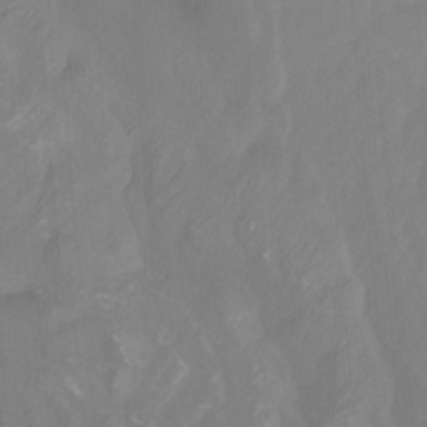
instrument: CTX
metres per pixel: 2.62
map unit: Ht
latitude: -4.3873
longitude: -62.8569
